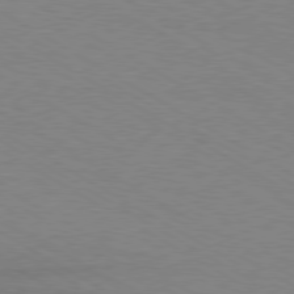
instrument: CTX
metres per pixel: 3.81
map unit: Hpe
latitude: -80.4629
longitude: 16.7841
